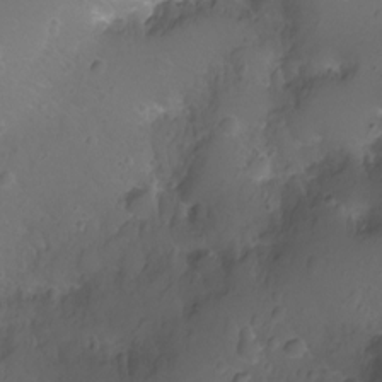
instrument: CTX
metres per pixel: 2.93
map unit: Nhu
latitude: -11.4832
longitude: -35.6882
